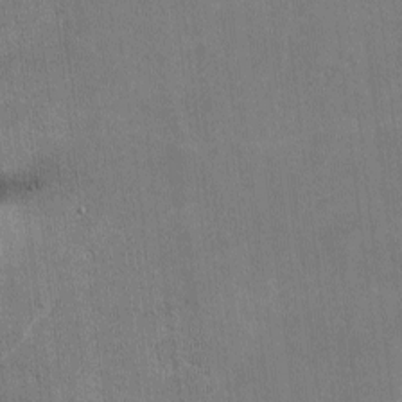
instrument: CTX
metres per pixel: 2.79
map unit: lHvf
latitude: -9.1998
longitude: -101.0459
